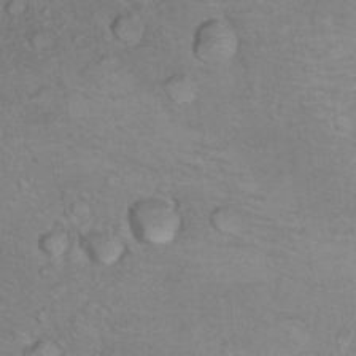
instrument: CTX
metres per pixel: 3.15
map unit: Hto
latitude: 12.1578
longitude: -36.2145
